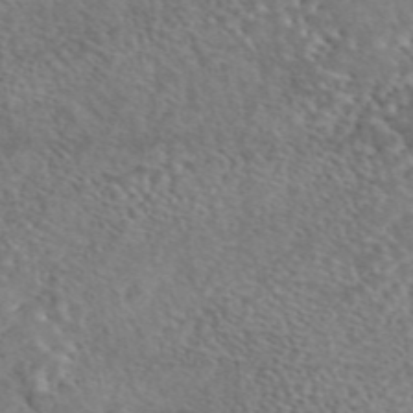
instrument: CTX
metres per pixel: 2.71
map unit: eAb
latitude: 44.8947
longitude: 114.9730
